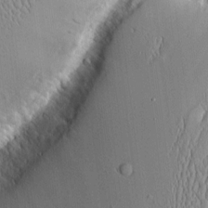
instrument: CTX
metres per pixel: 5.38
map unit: Aa
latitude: 9.7450
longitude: -129.6505
